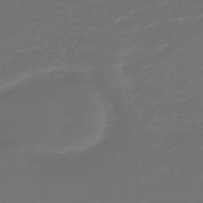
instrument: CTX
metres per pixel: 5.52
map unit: HNb
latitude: -47.7477
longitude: 54.2551
